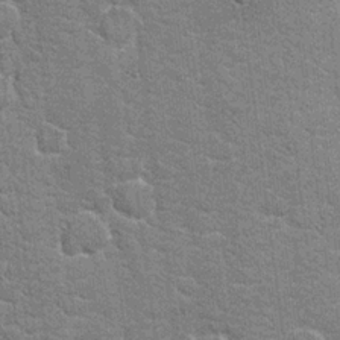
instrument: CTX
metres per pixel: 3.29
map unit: Hto
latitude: 20.5924
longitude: -48.0633
